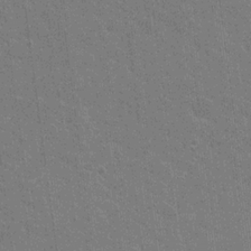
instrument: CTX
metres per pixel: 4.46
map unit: Nhu
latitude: 18.0633
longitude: -30.6491
